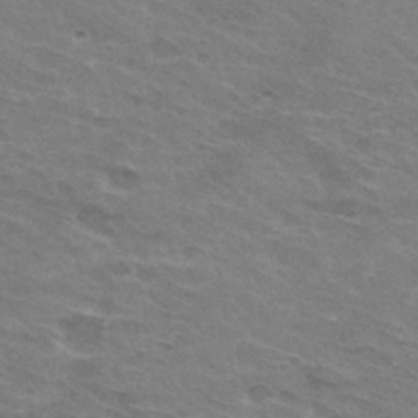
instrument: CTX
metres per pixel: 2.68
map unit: Hto
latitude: 32.5924
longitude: -43.6127
